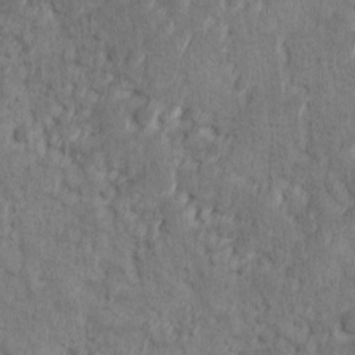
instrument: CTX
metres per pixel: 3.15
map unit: Ave
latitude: 10.7813
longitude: -104.1956
